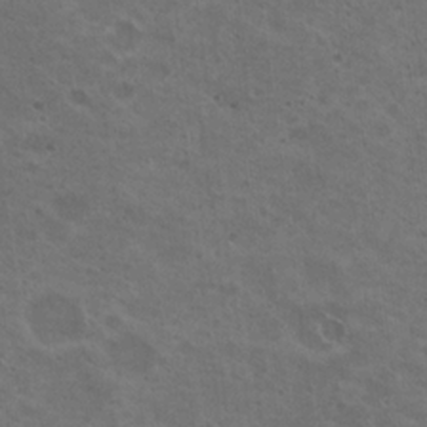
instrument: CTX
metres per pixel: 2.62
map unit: Nhu
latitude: 18.7057
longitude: -30.0822
